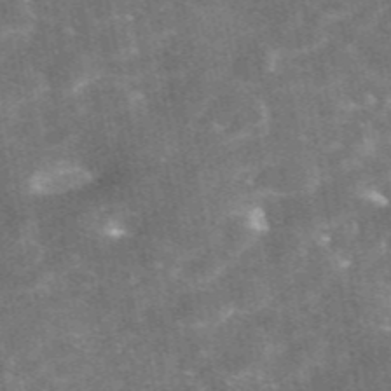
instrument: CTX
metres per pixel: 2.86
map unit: eAb
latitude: 47.2537
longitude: 120.8408
